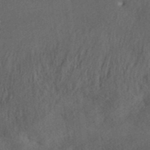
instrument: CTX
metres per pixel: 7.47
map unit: ANa
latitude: 37.1026
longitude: 17.8045
